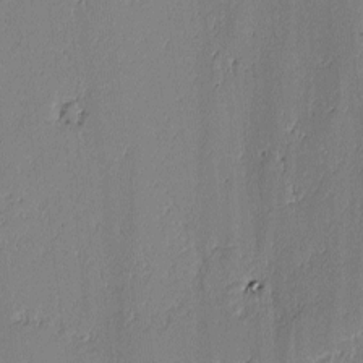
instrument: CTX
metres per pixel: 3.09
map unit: lAvf
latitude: -2.2172
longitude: -108.1200
